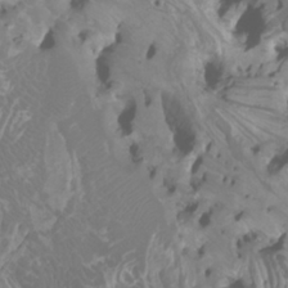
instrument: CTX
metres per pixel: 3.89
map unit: Nhu
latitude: -6.5573
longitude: -76.9324
